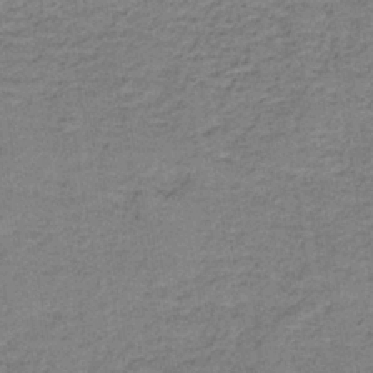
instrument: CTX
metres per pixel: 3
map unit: eAb
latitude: -37.7477
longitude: 52.0472
